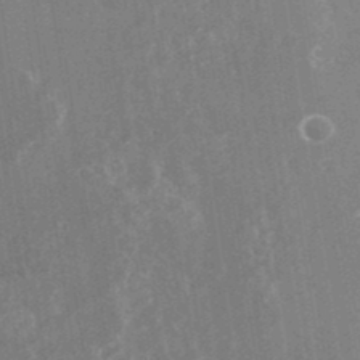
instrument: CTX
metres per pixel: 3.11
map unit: Nhu
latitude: -24.7463
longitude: -73.3293
